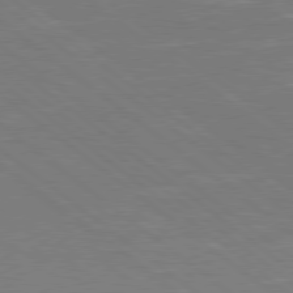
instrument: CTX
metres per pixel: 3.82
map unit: Hpe
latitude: 78.3468
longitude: -126.8191
